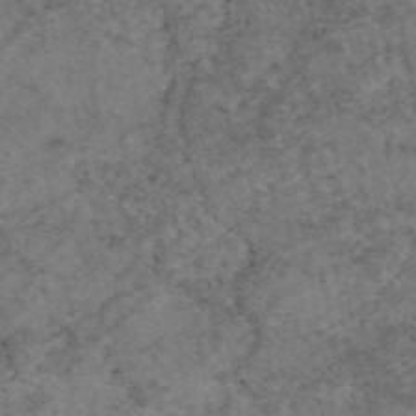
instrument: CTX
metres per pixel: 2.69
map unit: eAb
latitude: 47.8773
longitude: 113.2565
